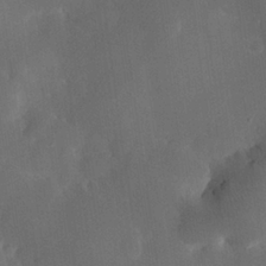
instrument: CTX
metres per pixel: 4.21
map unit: Hve
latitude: 24.9891
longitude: 150.7463
